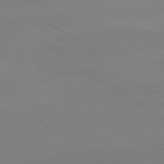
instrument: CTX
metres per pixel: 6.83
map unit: Ap
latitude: -79.3698
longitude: -54.8002
